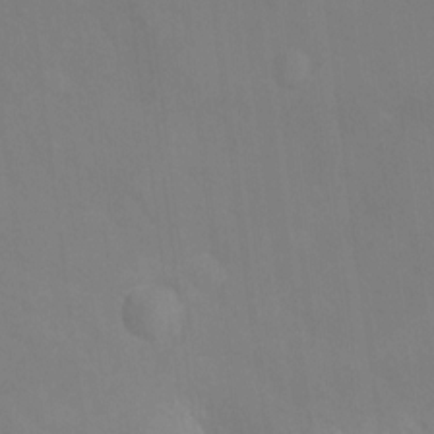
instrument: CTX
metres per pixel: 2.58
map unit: Nhu
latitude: -13.9178
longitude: -58.6302
